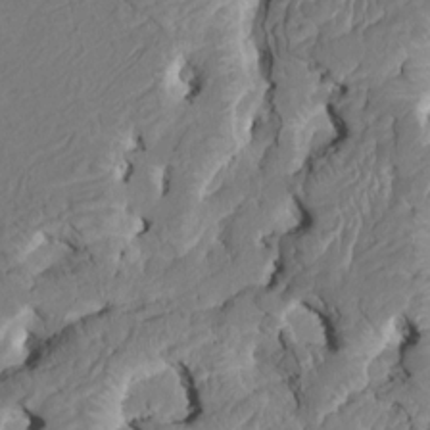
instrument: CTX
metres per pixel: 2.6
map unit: HNhu
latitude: 5.8016
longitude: -5.1592
